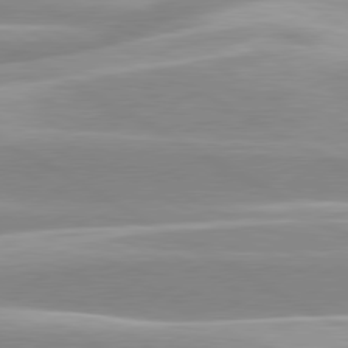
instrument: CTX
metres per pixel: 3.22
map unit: lApd
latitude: 80.1200
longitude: -128.9702
